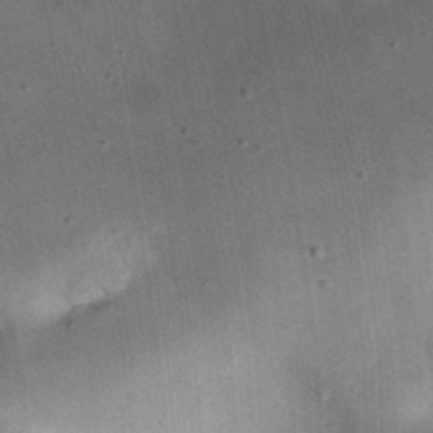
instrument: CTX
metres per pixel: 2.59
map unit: eHh
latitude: 24.0255
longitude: -70.9325
